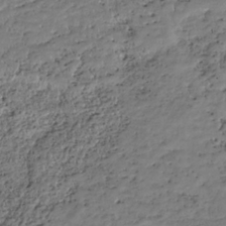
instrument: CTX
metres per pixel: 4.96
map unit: HNhu
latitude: -36.5573
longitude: 33.7289
